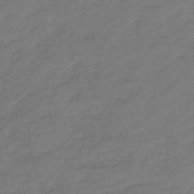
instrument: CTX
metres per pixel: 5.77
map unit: lHb
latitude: -39.1620
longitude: 72.1794
